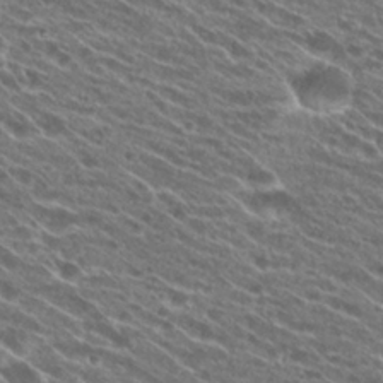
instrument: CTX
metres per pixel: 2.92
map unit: Hto
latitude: 24.8757
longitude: -41.9528
